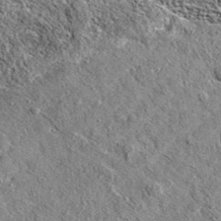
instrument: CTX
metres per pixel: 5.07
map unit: eAb
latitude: 36.8569
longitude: 110.1039
